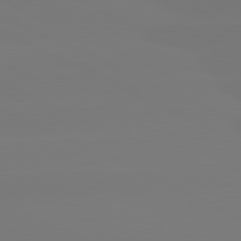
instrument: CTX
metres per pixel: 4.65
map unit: lApd
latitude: 81.0836
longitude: -148.9136
